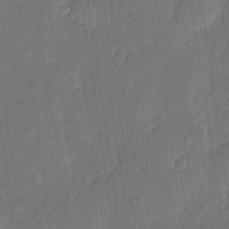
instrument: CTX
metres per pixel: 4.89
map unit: eHh
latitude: 6.1578
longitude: -73.9528
